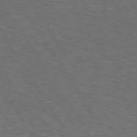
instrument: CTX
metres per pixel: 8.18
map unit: Hpe
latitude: 73.7639
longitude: -124.4223
